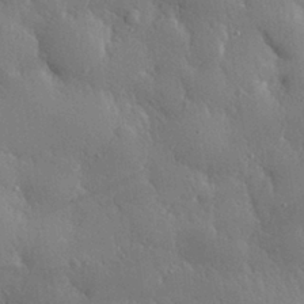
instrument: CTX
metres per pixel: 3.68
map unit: eHh
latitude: 30.3845
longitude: -79.2159
